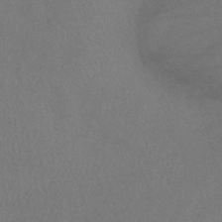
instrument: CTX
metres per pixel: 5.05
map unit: lHb
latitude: -38.4629
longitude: 73.8422
